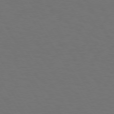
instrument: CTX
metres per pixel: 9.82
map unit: Hpe
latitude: 72.1200
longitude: -126.8002
